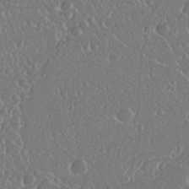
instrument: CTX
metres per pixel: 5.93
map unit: Nhu
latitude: 25.4804
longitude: -58.3845
